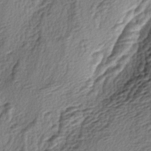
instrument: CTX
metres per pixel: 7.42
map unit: lAa
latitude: -4.0094
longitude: -123.1592
